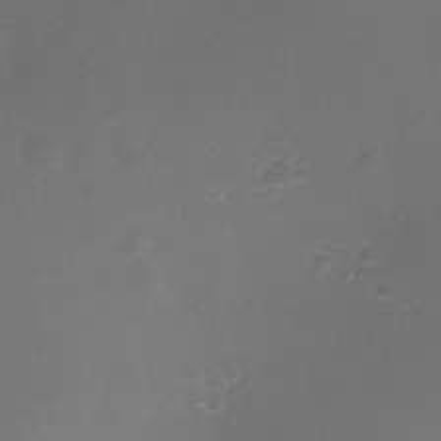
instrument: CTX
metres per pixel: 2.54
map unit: Nhe
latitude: -35.8611
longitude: -117.8394
